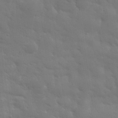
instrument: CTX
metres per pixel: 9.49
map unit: eHh
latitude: 31.6127
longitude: -70.1011
